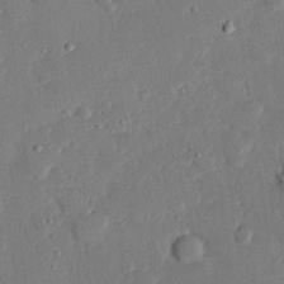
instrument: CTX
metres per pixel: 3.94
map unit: eHh
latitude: 27.0459
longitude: -80.9136
